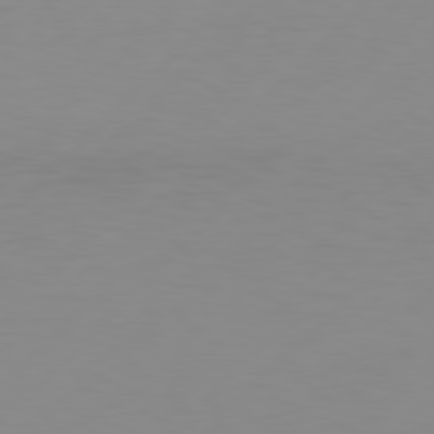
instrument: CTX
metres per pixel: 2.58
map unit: Hpe
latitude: 78.0822
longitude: -139.2537
